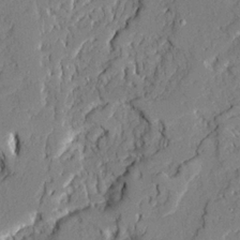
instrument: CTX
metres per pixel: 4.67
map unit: Ave
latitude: 22.1200
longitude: -129.1403
